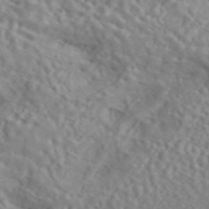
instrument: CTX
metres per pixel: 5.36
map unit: ANa
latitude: 46.7058
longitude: 26.2739
